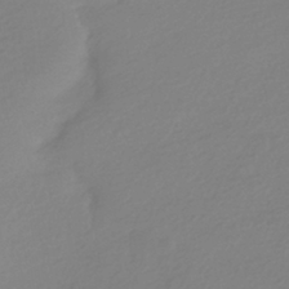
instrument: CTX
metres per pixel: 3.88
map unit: HNhu
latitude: -41.0297
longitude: 96.5196
